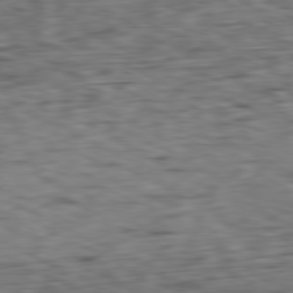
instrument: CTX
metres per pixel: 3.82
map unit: Ap
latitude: -80.8786
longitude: -73.4049
